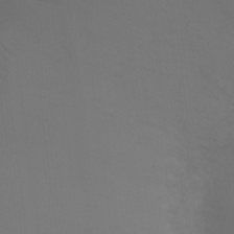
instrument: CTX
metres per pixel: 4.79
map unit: Ht
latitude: -7.7288
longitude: -31.4616
